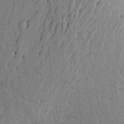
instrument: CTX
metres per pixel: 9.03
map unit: Aa
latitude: 26.1767
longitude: -148.5735
